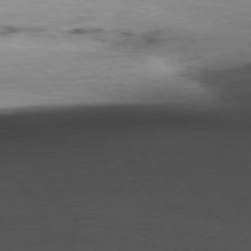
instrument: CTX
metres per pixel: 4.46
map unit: Ap
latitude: -76.9731
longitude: -72.9703
